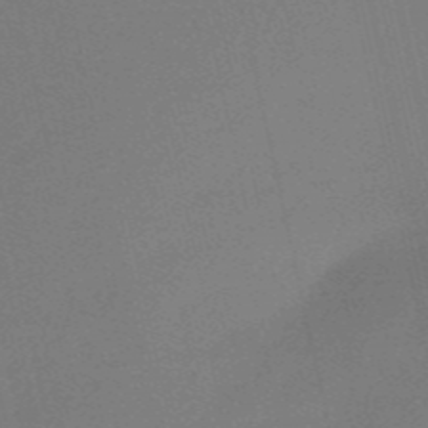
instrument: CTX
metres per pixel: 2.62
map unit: HNb
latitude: -55.1053
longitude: -43.4238
